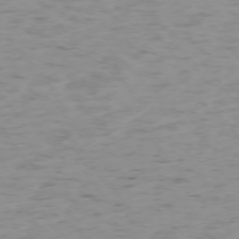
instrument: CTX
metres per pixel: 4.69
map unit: Ap
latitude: -74.9920
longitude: -79.4427
